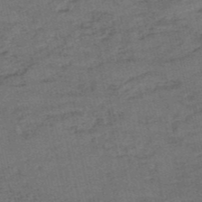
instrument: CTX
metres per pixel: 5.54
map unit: eHh
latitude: -54.5763
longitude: -89.7828
